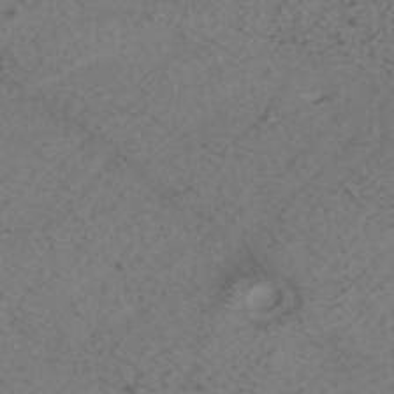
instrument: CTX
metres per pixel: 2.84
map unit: HNhu
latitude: -40.2361
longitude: 99.0486
